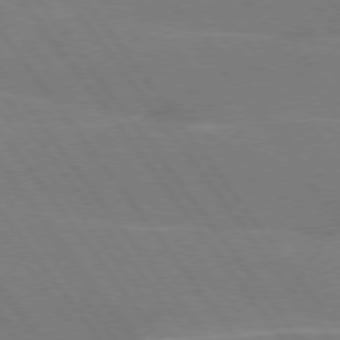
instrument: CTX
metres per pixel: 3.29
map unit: lApd
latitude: 75.1214
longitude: -67.3292
